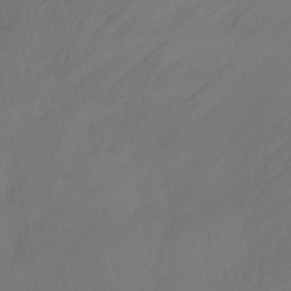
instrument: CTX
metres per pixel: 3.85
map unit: Nhu
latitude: -15.2754
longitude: -57.4237
